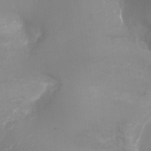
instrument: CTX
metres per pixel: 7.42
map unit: Ht
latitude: -17.4455
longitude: -44.1200
